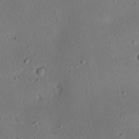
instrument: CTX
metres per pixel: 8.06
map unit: Nhu
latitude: 22.7246
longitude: -72.7436
